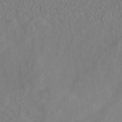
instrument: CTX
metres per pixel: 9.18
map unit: HNhu
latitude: -39.5399
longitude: 101.0486
